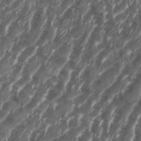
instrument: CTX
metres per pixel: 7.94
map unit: eHh
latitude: 35.9717
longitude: -137.2537
